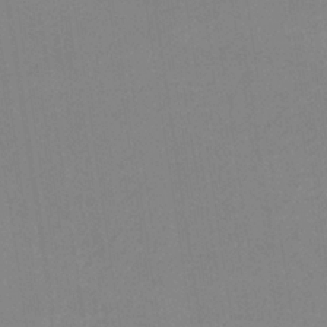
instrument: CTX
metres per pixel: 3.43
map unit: HNb
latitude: -35.2943
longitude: 56.7463
